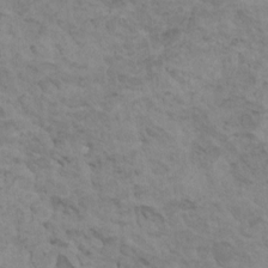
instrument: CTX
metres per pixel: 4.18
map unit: HNhu
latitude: 6.4412
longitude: -1.5560
